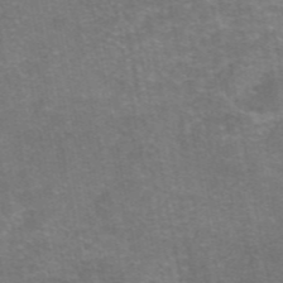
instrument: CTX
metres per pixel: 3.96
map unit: eAb
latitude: 46.8191
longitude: 105.6155
